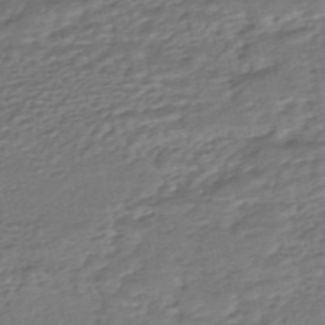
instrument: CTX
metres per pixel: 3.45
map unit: HNhu
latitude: -45.8989
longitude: 104.8975
